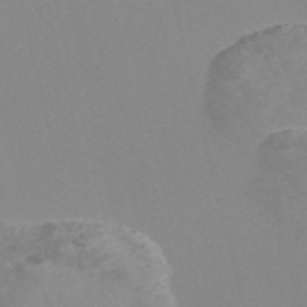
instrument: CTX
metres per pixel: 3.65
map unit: Nve
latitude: -56.5951
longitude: 51.5588
